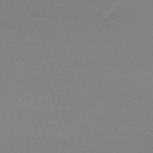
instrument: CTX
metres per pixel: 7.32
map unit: eHh
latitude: -62.1039
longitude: 48.9731
